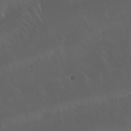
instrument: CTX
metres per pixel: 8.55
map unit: Nhu
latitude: 29.9717
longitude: -58.8947
